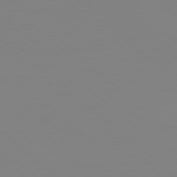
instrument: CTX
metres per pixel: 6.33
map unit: Hpe
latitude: 77.8394
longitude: -172.0822
